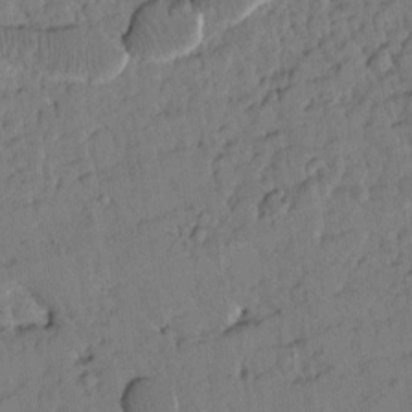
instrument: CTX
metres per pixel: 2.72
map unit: Htu
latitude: 1.3670
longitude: 177.0109
